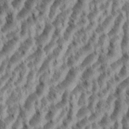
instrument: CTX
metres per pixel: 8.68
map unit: eHh
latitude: 35.1214
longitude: -137.6694
